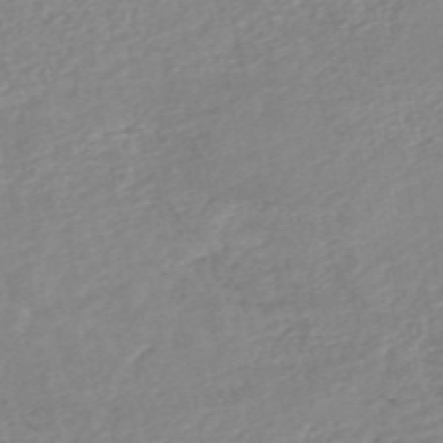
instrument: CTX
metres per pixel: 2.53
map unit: HNhu
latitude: -48.6330
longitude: 30.7085
